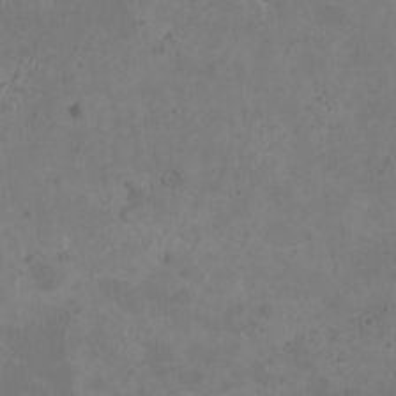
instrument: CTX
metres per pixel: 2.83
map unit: HNhu
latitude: -1.3888
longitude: 1.4455
